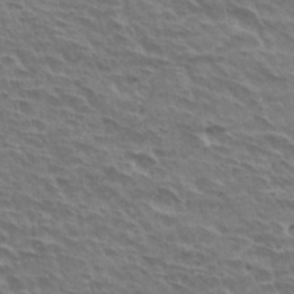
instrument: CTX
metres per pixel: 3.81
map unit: Hto
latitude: 31.0081
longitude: -41.6127
